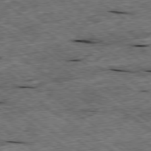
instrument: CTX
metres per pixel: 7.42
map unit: Ap
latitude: -79.3509
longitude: -87.9528
